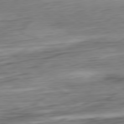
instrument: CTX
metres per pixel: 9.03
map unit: Ap
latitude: -80.9920
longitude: -67.9717
